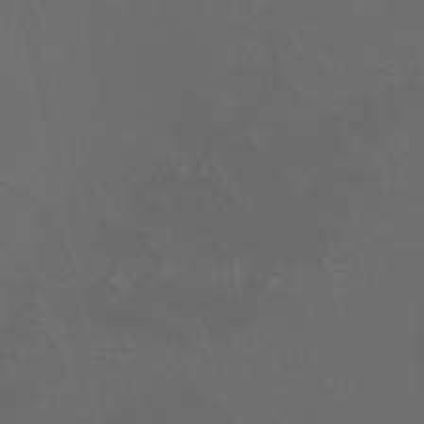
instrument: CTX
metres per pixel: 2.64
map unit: Nhu
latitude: -5.3131
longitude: -90.1011
